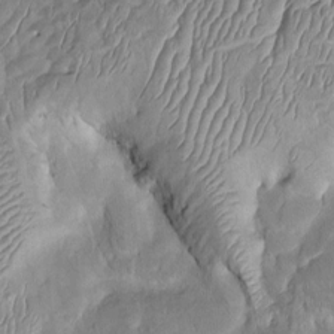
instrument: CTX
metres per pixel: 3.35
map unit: Htu
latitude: -1.9367
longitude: 149.6344
